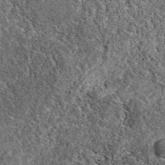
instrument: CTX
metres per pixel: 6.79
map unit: eAb
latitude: 38.0444
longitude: 110.6141
